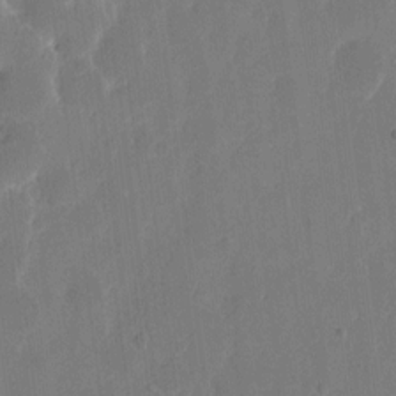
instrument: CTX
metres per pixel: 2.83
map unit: eHh
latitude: 10.4790
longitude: -68.3467
